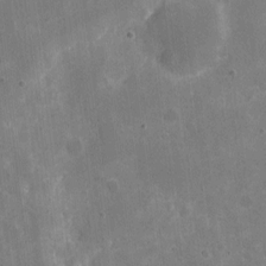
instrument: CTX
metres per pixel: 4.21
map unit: eHh
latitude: 6.4034
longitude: -67.0458
